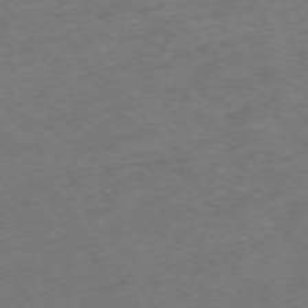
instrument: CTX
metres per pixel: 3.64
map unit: Ap
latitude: -74.6519
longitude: -79.5560
